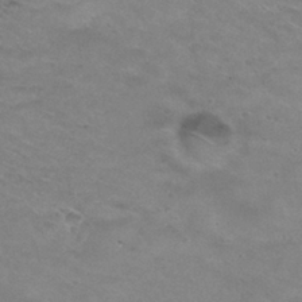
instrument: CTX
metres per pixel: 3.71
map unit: Hto
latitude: 31.1026
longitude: -47.5749
